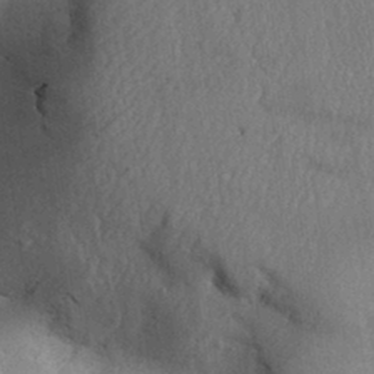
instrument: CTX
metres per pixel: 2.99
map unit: Aa
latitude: 31.7261
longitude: -144.2711
